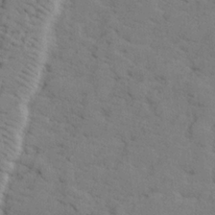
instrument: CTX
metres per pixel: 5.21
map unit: lHvf
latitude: 25.4804
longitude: 143.1431
